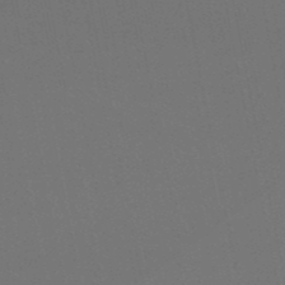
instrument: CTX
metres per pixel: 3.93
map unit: eHb
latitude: -50.1417
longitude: 75.9745
